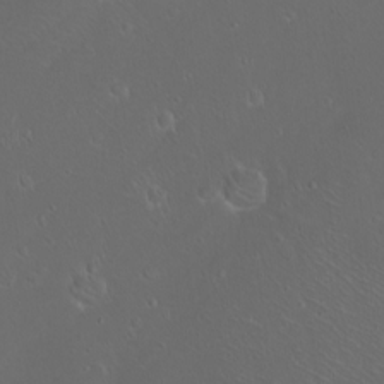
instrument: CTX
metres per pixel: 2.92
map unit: eHh
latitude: -9.0675
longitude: -69.3670
